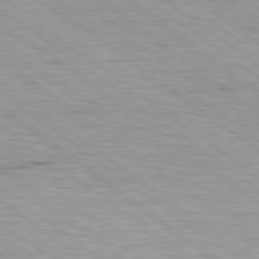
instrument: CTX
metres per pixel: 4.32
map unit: Hpe
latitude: 79.1026
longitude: -154.5546
